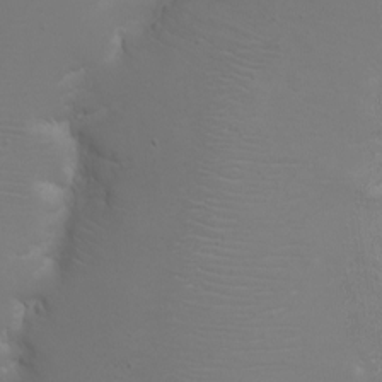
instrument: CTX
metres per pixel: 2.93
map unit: eHh
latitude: -6.5951
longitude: -78.9703
